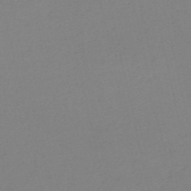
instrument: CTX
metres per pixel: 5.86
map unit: HNb
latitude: -53.7477
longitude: -50.3278
